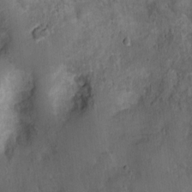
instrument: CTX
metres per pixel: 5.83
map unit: Nhu
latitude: 1.3859
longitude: -14.8569
